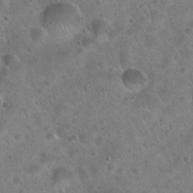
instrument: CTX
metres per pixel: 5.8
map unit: Hto
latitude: 22.4034
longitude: -54.5168
